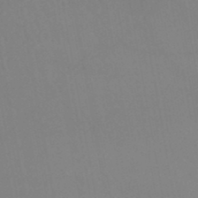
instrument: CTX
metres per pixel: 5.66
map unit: lHb
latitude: -45.1431
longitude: 76.9164
